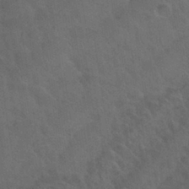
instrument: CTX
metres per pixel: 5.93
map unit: Nhu
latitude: 29.9528
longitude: -51.9717
